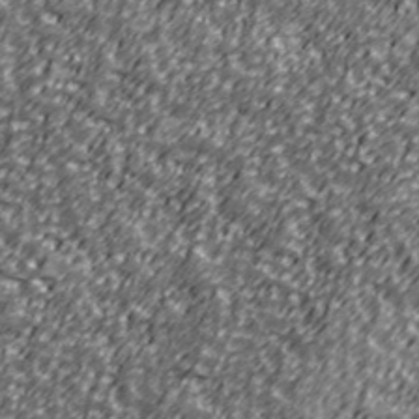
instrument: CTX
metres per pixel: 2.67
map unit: Ave
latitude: 41.1025
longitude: -113.4804
